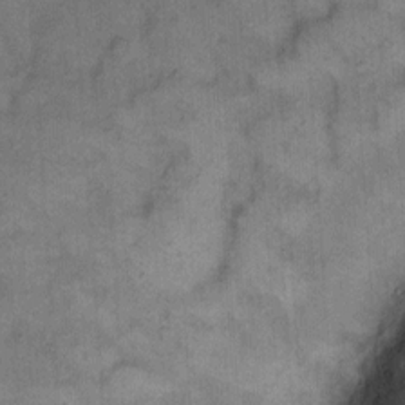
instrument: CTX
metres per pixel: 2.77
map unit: Hto
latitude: 8.2145
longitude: -61.5560
